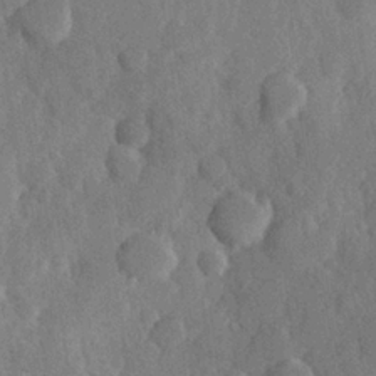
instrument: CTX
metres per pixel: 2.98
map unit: Hve
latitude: 25.7260
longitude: 149.7667
